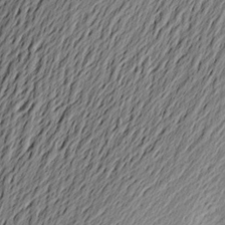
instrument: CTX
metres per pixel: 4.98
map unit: Aa
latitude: 23.1025
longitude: -148.9514
